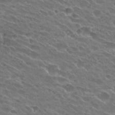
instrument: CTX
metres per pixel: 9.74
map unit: Hto
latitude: 26.7057
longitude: -42.2523
